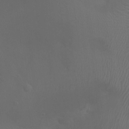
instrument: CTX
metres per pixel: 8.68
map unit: Ht
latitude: -0.8408
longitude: -16.0633
